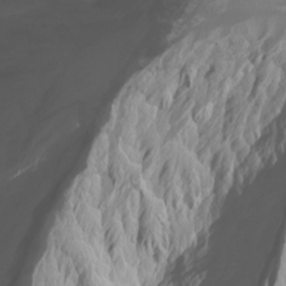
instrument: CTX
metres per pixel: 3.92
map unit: Htu
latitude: -3.7855
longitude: -72.3090
